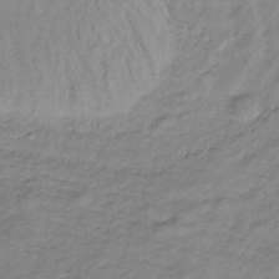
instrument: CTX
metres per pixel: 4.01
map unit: lHb
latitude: -33.8612
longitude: 67.8233
